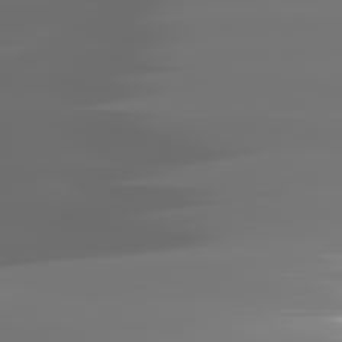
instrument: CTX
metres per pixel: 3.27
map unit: lApd
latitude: 82.0633
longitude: -145.4804
